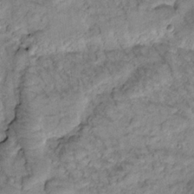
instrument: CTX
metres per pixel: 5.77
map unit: Htu
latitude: -0.7275
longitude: 172.8786
